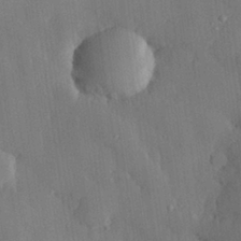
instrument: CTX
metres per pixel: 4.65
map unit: eHh
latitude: 28.0633
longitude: -79.3104
